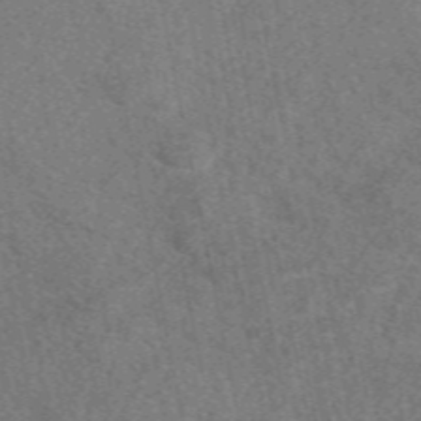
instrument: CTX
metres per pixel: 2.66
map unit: eAb
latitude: 48.7624
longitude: 109.4454
